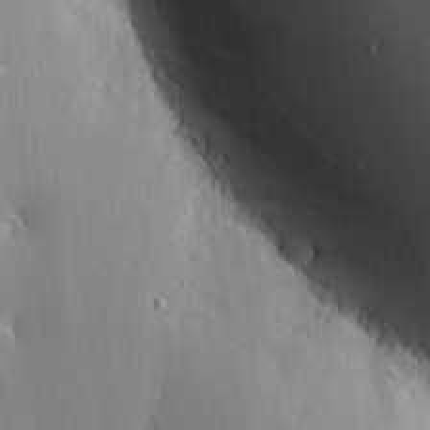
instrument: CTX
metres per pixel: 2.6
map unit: lHvf
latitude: 17.9339
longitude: -117.1781
